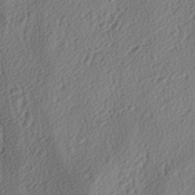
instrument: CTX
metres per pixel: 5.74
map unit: lAa
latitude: -3.7477
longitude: -123.3860
